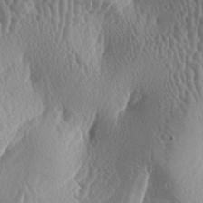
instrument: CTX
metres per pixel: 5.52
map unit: lAa
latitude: -6.4818
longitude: -128.6490
